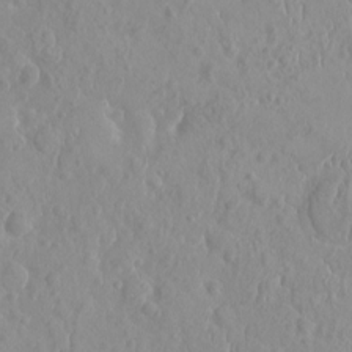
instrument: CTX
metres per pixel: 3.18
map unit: HNhu
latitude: -2.0472
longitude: 10.4818
